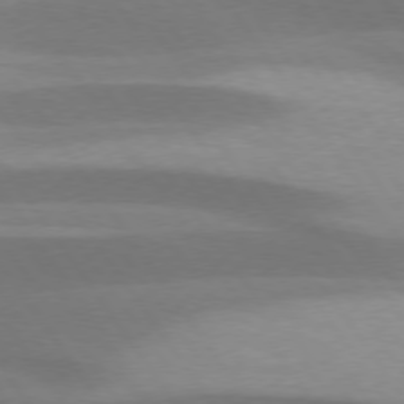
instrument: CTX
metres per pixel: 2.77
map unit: lApd
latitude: 75.4049
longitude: -67.2725
